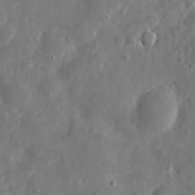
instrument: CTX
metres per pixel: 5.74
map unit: eHh
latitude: 7.3293
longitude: -72.7058
